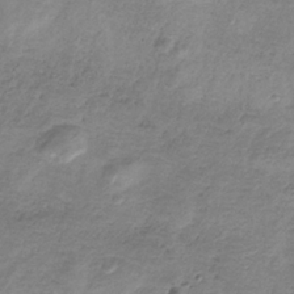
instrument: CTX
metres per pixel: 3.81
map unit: HNb
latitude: -32.4062
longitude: 60.5007
